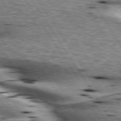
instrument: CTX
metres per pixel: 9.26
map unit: lApd
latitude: 76.2333
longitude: -59.8017
